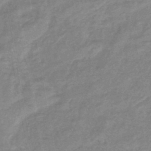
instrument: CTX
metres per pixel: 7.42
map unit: eHb
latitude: -44.9920
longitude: 81.6911
